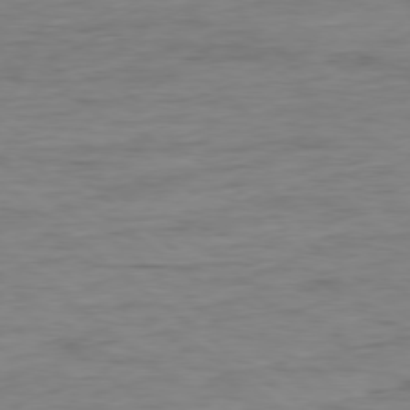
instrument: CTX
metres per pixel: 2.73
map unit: Ap
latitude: -78.7274
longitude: -87.0836
